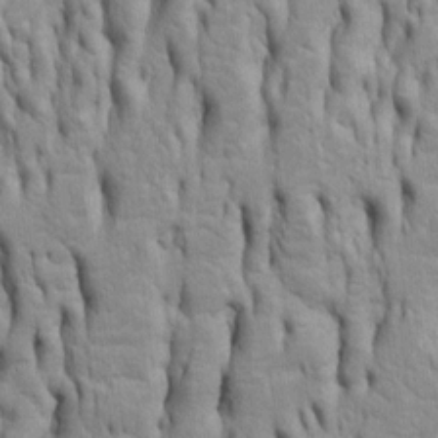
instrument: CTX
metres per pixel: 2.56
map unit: Htu
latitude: -5.5210
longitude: 151.1998
